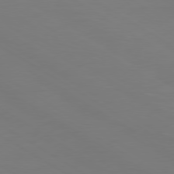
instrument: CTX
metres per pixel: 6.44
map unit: Ap
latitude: -80.0661
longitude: -60.9324
